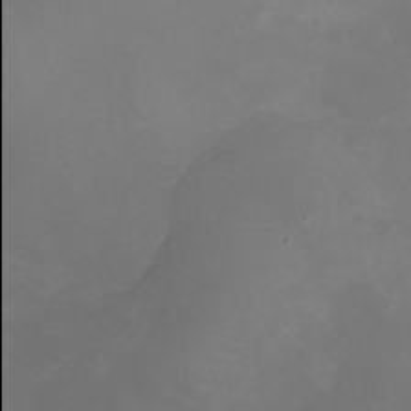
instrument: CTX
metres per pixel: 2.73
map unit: eHh
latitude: -5.9745
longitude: -77.9906
